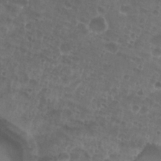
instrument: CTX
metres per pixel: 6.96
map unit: Nhu
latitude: 27.1403
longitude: -52.1578
